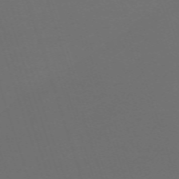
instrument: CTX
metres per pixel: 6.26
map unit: eHh
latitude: -63.7288
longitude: 51.5588
